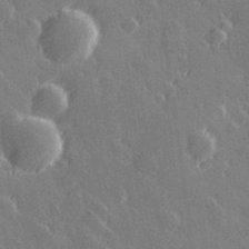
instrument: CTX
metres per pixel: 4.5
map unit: Hve
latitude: 27.7450
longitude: 145.7856
